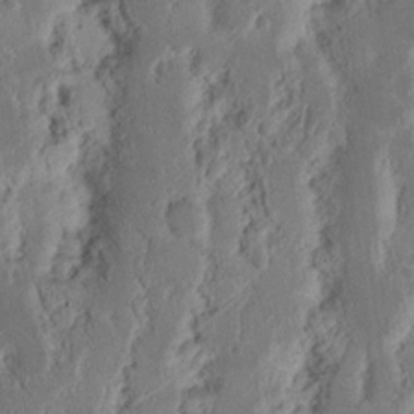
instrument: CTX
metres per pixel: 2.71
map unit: Nhu
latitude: 16.4979
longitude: -74.1767
